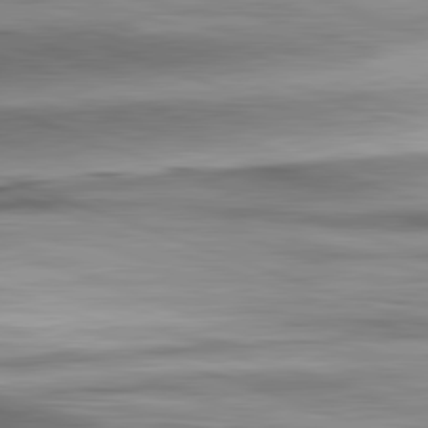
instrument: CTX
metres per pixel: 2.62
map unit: lApd
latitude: 81.9150
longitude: -151.4048
